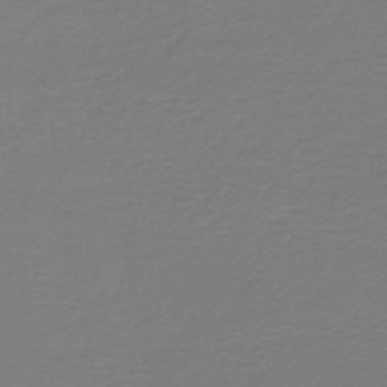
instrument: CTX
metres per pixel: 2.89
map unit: HNb
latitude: -46.2550
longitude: 53.5588
